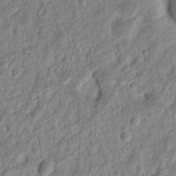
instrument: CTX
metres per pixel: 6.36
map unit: Nhu
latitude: 13.2915
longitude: -73.3482
